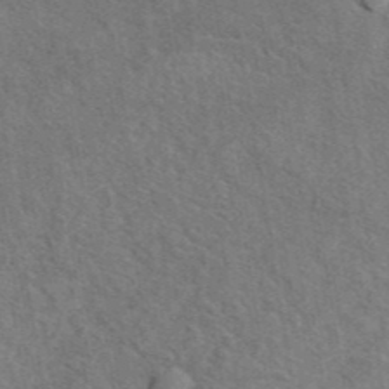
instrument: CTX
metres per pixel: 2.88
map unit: eAb
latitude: 43.7261
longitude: 110.3495
